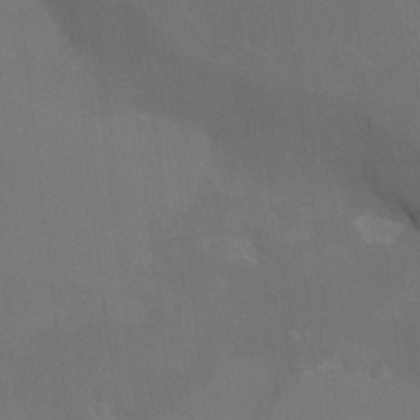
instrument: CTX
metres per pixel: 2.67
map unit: HNhu
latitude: 5.9339
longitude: 4.2928
